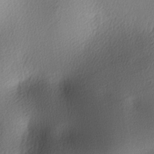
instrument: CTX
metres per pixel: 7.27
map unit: lAa
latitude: -5.6344
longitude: -123.1781
